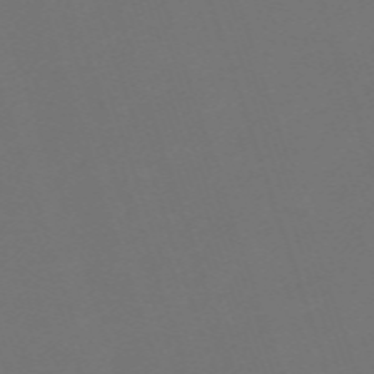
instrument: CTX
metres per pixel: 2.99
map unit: eHh
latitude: -63.3131
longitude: 51.7666
